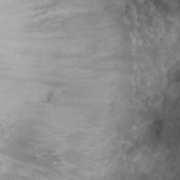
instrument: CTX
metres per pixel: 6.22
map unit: Hto
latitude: 32.8569
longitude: -43.1025
